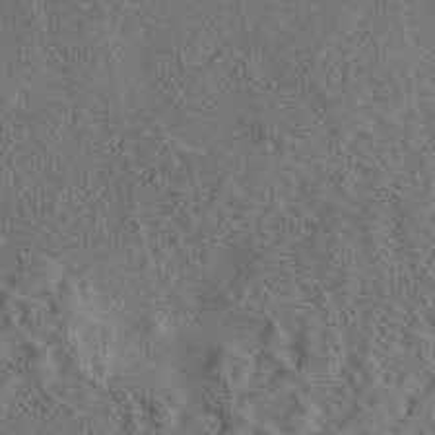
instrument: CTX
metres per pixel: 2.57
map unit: eAb
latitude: 43.8583
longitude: 114.4629
